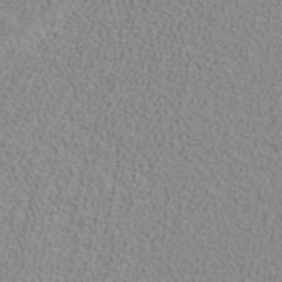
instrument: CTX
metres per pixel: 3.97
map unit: ANa
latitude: 40.0255
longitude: 21.8422
